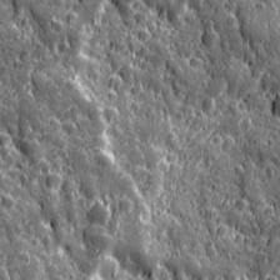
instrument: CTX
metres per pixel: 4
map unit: Ave
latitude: 12.4790
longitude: -104.5546
